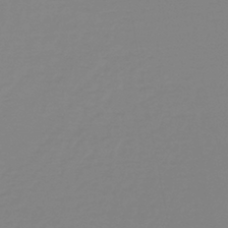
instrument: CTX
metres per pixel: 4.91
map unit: lHb
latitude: -40.9919
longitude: 63.6344
